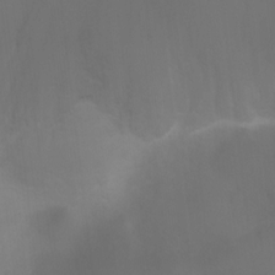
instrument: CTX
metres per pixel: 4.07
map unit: Ht
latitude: 2.4979
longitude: -22.6679
